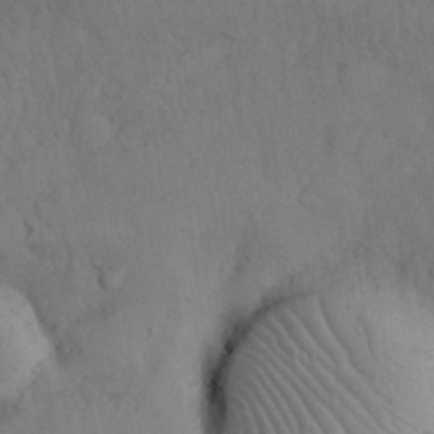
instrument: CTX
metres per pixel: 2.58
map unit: Nhu
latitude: 27.4427
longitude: -69.8395
